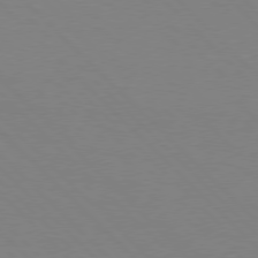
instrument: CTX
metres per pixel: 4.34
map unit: Hpe
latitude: 76.9891
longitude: -160.7057
